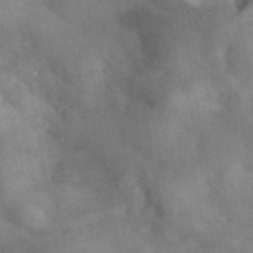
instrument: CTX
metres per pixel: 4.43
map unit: ANa
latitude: 41.9906
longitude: 15.6533
